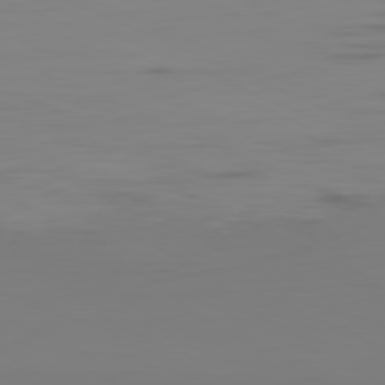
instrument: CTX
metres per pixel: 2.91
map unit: Ap
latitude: -81.5399
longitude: -61.3859
